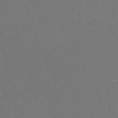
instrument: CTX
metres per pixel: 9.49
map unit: eHh
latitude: -45.7289
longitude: -29.0080
